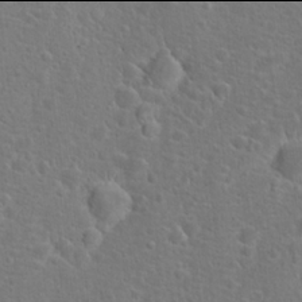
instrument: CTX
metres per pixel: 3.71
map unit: Hto
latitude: 17.9906
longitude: -42.1578
